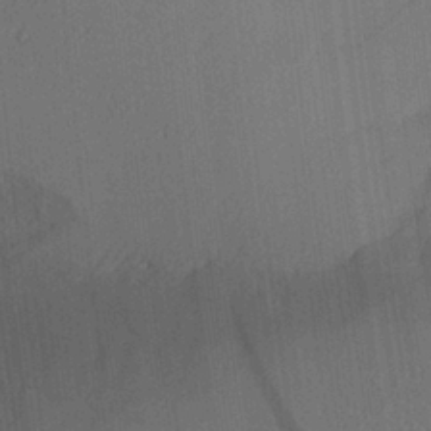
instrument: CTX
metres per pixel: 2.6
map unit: Ave
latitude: 23.7261
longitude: -135.8583
